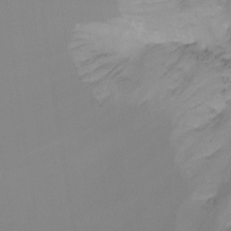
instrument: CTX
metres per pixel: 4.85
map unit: Ht
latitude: -12.3306
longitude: -48.8191
